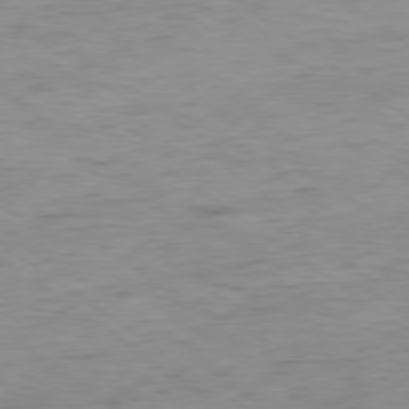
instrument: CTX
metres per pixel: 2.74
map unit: Hpe
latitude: -78.9730
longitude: 9.7478
